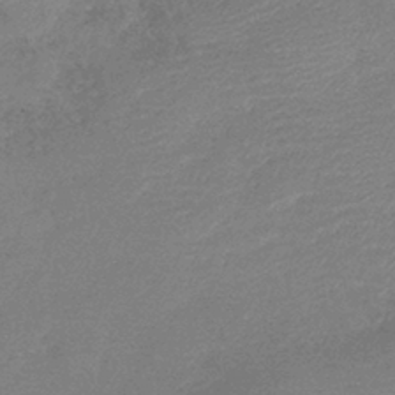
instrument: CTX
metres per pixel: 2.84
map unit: lHb
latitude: -40.5007
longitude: 77.4643
